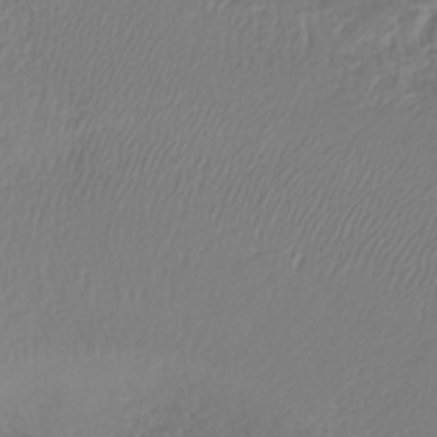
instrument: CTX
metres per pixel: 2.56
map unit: lHb
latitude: -41.7666
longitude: 61.4265
